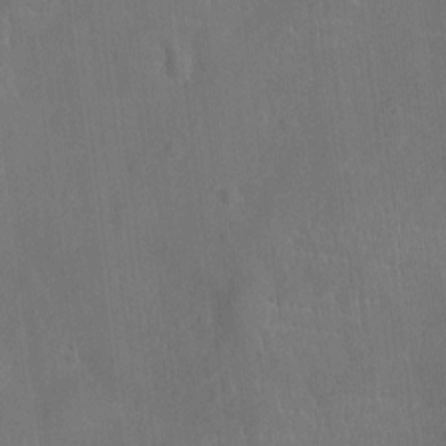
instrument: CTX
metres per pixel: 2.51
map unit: Ht
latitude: -9.5210
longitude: -21.9717
